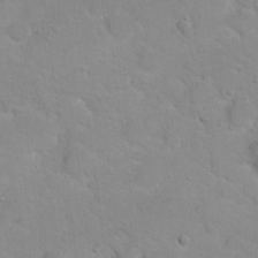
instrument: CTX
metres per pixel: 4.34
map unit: Hto
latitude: 16.3278
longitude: -39.1970
